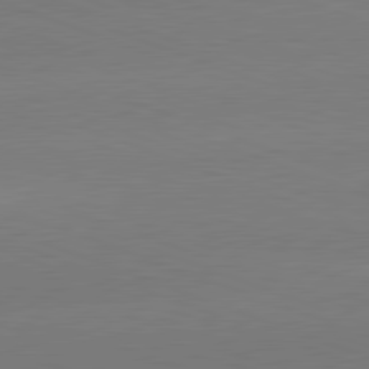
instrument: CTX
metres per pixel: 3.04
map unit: lApd
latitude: 81.4048
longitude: -131.8395
